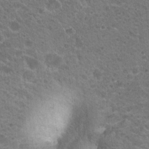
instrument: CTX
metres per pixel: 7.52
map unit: Hto
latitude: 19.7260
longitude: -33.9339
